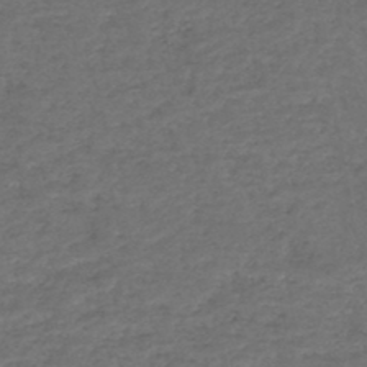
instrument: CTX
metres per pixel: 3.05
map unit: HNhu
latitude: -47.8989
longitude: 96.3684
